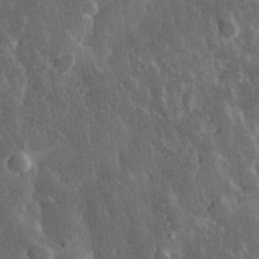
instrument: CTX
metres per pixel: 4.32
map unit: eHh
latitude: 30.9892
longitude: -79.7261
